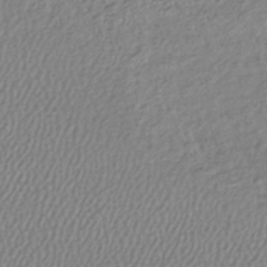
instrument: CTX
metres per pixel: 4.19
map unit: lHb
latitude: -41.1809
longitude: 69.9745
